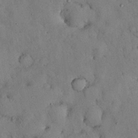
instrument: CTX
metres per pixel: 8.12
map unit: Nhu
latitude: 28.6679
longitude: -70.9136
